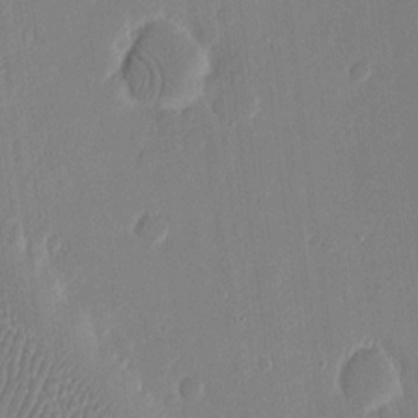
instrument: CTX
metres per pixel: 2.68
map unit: eHh
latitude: 14.7058
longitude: -69.9906
